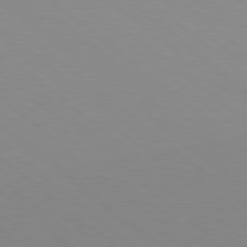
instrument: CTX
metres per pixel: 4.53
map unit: lApd
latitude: 78.9514
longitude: -176.5168
